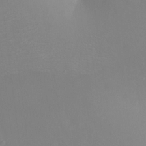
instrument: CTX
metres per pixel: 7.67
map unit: Ht
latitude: -16.5196
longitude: -42.4034
